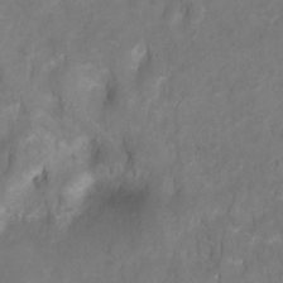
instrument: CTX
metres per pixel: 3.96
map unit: Hto
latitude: 2.6301
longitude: -36.0444
